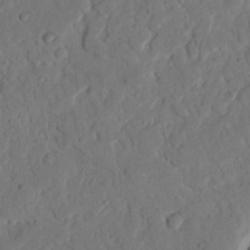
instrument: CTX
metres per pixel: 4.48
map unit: Nhu
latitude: 20.6680
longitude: -77.5749
